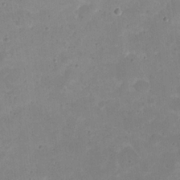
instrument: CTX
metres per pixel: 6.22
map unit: eHh
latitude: 20.1389
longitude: -63.6127
